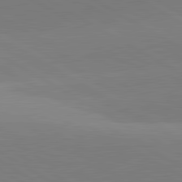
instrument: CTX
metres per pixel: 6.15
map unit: lApd
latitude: 81.8772
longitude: 135.7667
